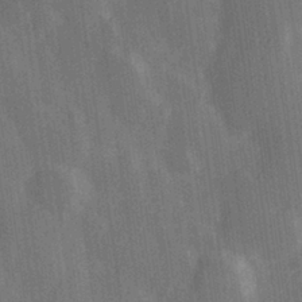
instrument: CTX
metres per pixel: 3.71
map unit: Hve
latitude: 28.5168
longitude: 147.5021
